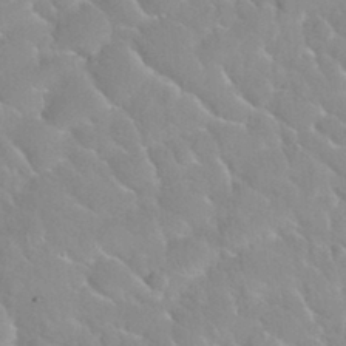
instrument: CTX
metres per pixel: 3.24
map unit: Nhu
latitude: 30.2712
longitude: -51.0080
